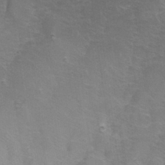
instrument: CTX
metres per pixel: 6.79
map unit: eHh
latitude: 26.5735
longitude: -65.7450
